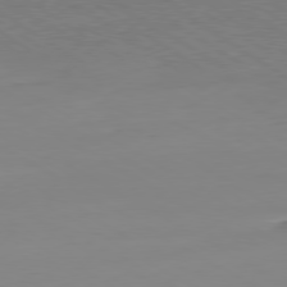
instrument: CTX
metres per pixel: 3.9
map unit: Hpe
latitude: -80.4062
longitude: 18.8975
